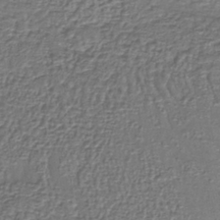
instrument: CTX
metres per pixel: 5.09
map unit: lHb
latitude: -39.5399
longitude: 61.1431
